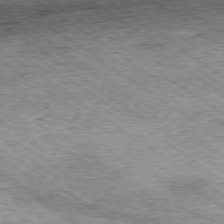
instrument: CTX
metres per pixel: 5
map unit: Hpe
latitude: -79.3131
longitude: 7.8611
